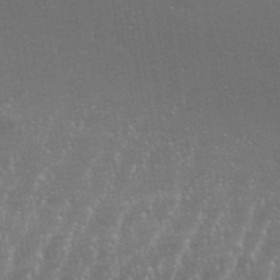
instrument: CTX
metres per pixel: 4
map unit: eHh
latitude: 34.1766
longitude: -132.4223
